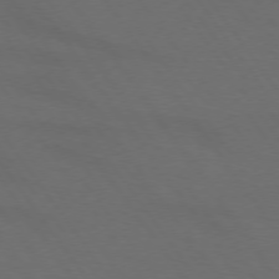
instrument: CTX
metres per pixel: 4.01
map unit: lApd
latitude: 73.9339
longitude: -72.2334
